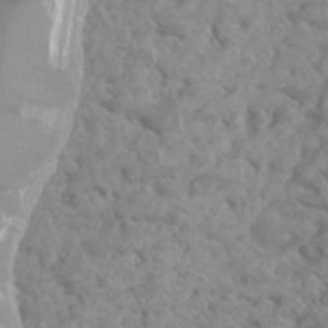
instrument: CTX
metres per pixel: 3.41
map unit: Ht
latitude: -3.7288
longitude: -26.0255
